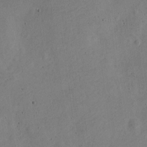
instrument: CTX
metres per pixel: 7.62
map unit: Nve
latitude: -24.7085
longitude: 107.2943
